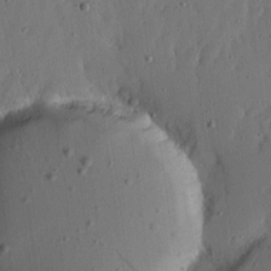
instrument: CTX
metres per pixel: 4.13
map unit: lHvf
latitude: 18.8758
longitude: -114.8191
